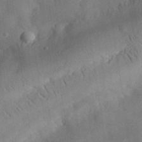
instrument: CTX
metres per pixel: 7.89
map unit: eHh
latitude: 30.1578
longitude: -76.9891
